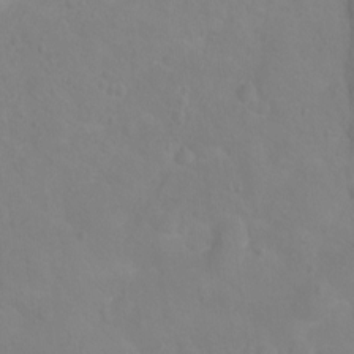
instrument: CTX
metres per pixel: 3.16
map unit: Ht
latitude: 0.7435
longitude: -32.9136
